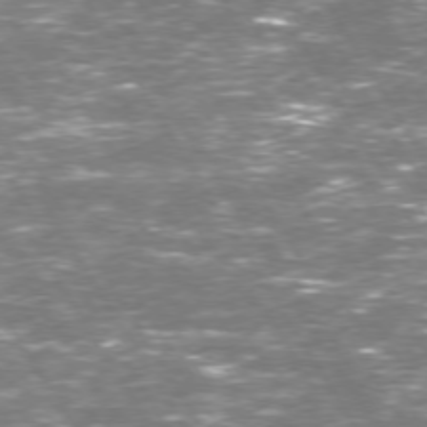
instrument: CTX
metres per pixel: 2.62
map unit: Hpe
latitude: 73.2915
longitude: -124.1577
